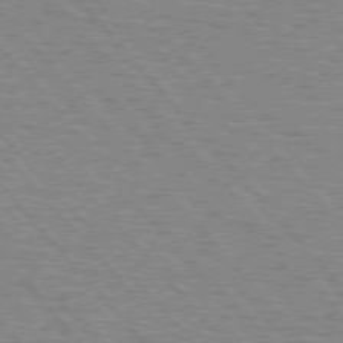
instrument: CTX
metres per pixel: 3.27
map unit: lApd
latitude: 75.7261
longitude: -75.8017
